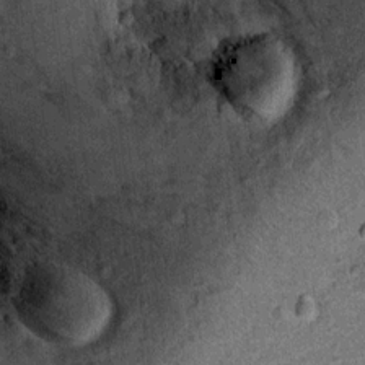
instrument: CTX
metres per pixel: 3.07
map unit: Ht
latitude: 11.6127
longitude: -38.8002
